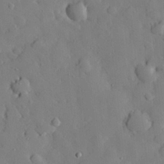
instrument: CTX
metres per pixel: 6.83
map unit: eHh
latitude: 29.0836
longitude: -77.6316
